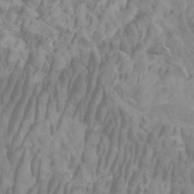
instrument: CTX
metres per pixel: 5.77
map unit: Htu
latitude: -5.5210
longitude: -76.4223
